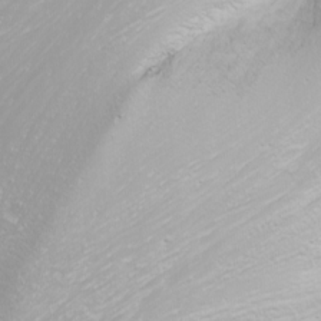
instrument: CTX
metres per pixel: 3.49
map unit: Nhu
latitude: -10.4440
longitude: -68.0822
